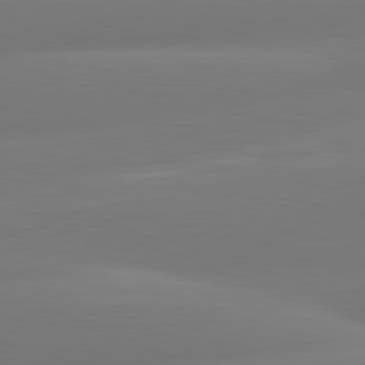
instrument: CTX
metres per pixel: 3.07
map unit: lApd
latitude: 81.2348
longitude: -161.7449
